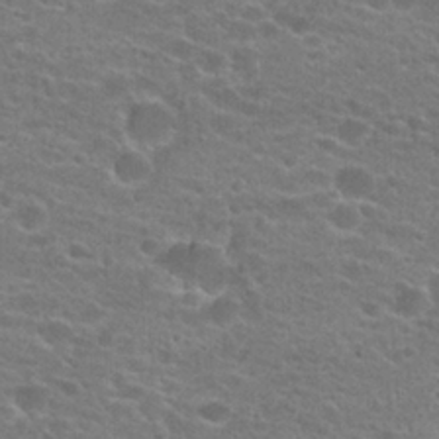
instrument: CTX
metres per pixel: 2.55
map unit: Hto
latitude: 22.6679
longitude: -43.7072
